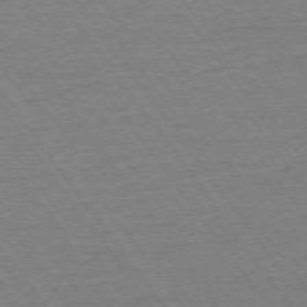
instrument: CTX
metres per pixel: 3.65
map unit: Ap
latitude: -74.7652
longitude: -82.9135
